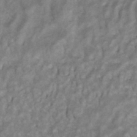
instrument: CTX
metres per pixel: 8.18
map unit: ANa
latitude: -41.5210
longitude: 105.1998
